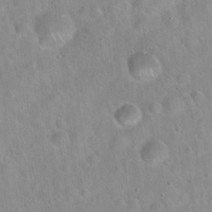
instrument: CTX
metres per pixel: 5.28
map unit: Hto
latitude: 21.1781
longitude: -53.4049
